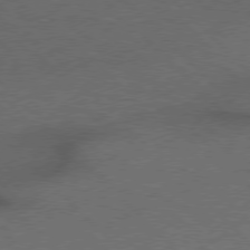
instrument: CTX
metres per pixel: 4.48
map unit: Hpe
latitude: 76.6301
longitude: -156.7435
